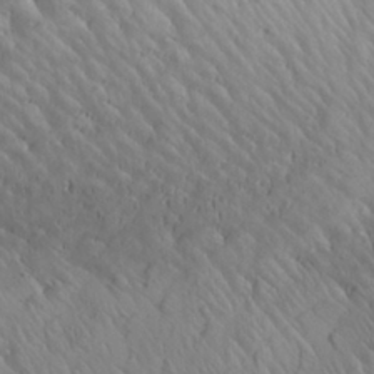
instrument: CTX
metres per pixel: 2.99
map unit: Aa
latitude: 26.9703
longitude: -142.4034
